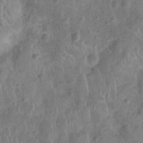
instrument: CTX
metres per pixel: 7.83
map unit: Ht
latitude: -9.4643
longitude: -21.4994
